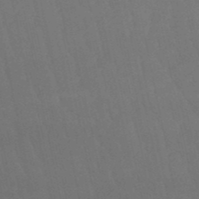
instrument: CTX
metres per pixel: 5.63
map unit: eHb
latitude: -50.2739
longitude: 76.1417
